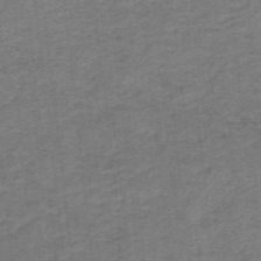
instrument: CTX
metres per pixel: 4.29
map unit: lHb
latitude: -40.8219
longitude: 54.0850
